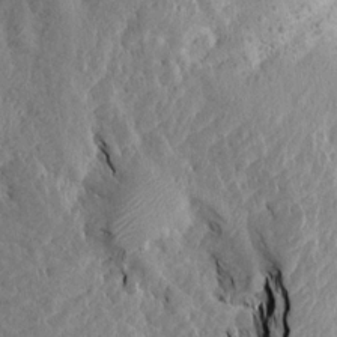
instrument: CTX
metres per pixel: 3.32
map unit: Aa
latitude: 15.1404
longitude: -142.0633
